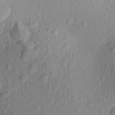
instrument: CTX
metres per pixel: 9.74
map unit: Aa
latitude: 22.8380
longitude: -143.3293
